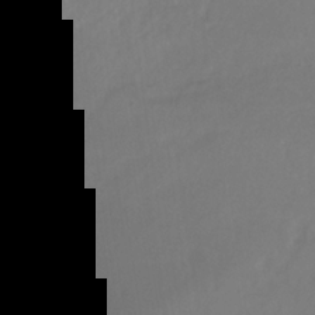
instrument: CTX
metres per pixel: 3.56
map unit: lHb
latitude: -30.8975
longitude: 64.5007
